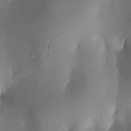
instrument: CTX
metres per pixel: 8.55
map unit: lAa
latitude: 2.7057
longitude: -117.1781
